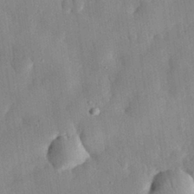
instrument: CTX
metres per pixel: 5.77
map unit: eHh
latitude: 30.5735
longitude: -76.0633
